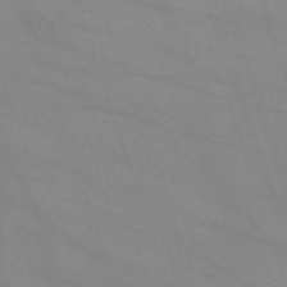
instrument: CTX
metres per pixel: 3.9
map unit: eHh
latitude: -64.2362
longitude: 52.8597
